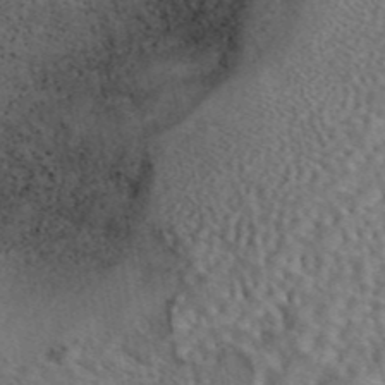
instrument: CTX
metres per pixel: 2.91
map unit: eAb
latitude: 43.2537
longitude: 109.5210
